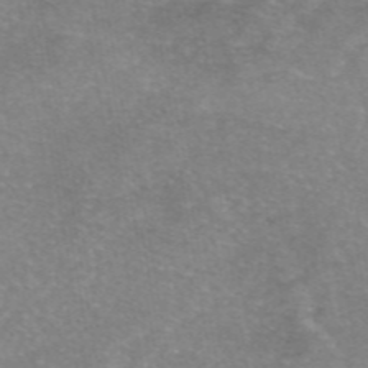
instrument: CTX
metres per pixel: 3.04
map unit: eAb
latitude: 46.8191
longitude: 102.0283
